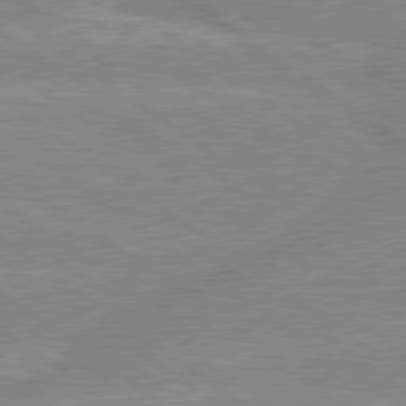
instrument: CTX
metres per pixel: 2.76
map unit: lApd
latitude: 79.3860
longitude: -157.1403
